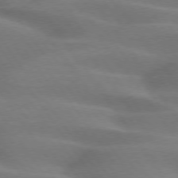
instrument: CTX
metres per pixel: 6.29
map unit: lApd
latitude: 75.0081
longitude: -59.2537
